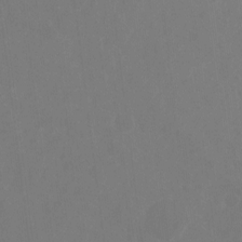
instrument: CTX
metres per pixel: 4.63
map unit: Nhu
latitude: -8.6140
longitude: -52.6680
